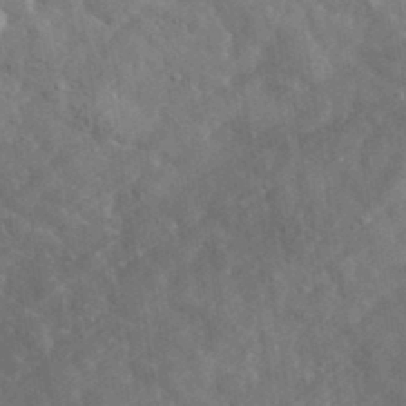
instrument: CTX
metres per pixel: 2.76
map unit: lHvf
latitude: 36.4790
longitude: -87.8394
